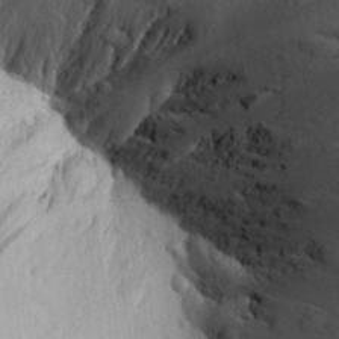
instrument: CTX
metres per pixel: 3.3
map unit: Aa
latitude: 22.6679
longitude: -139.9528
